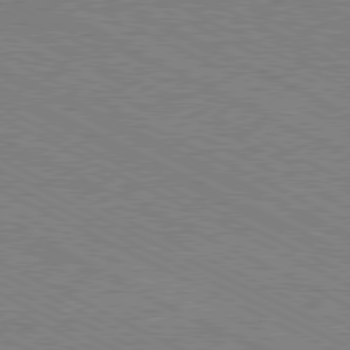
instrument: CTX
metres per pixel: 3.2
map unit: Hpe
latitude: -81.2943
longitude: 21.1242
